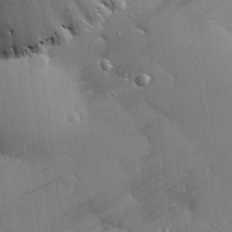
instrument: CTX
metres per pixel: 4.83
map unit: eHh
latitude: 25.1781
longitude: -89.3293
